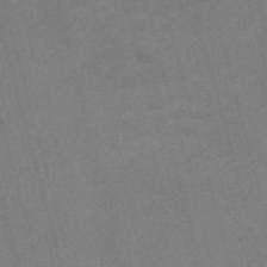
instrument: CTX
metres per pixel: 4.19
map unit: Nve
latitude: -59.3509
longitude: 64.9353
